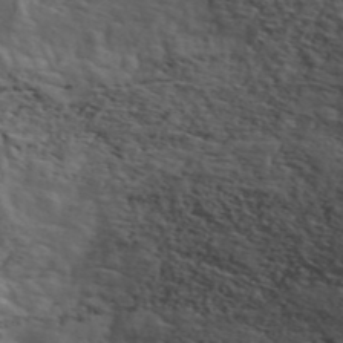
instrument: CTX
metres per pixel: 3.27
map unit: ANa
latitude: 43.5371
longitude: 46.4251
